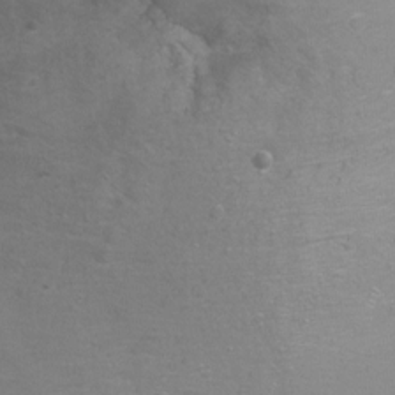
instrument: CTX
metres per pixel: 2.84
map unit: Ht
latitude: -6.5762
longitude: -33.2537
